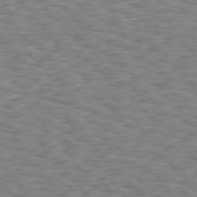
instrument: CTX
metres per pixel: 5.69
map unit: Hpe
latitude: 75.7450
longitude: -135.2537
